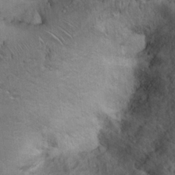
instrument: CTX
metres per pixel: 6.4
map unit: Ht
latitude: 11.9906
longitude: -31.7639
